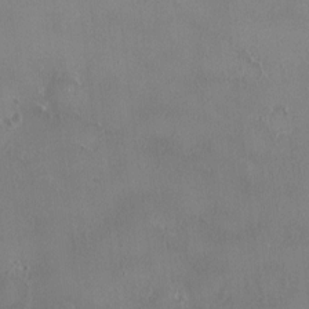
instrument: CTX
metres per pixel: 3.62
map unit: HNhu
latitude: 2.7057
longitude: 6.5196
